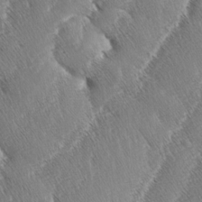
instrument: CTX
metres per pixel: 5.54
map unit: lAa
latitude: -3.7855
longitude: -129.7072
